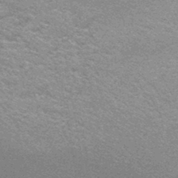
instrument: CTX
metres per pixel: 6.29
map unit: HNhu
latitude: -45.5588
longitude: 99.3509
